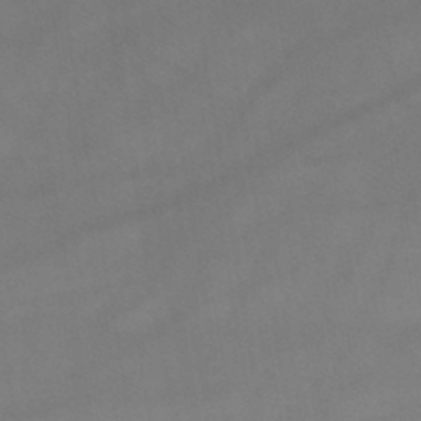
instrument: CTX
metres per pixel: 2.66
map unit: lHb
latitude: -43.7477
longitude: 67.0108
